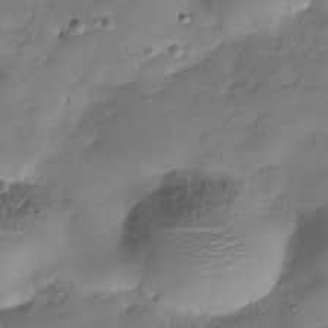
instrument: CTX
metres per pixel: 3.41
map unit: Hve
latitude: -30.5385
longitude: 90.5007
